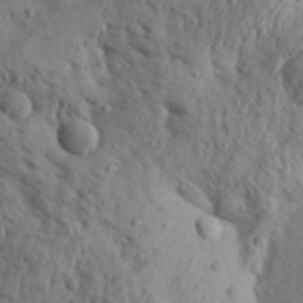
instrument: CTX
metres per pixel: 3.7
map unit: Aa
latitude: 31.0648
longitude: -136.3656
